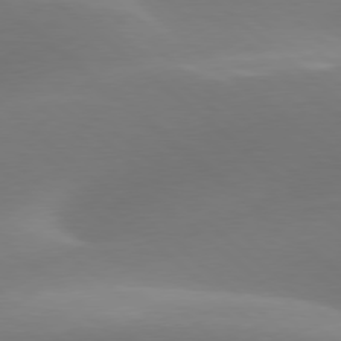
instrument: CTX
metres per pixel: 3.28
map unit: lApd
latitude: 78.2523
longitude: -51.2348
